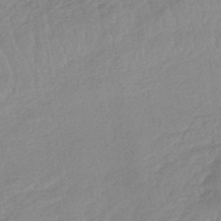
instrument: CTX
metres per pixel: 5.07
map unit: eHb
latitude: -44.8030
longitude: 80.7274
